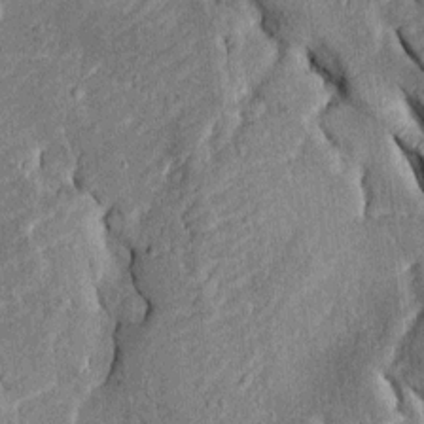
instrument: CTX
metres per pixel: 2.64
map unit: Htu
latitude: -0.9164
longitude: 150.1605
